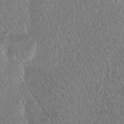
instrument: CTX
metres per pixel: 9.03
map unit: Htu
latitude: -1.2565
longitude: 171.7289
